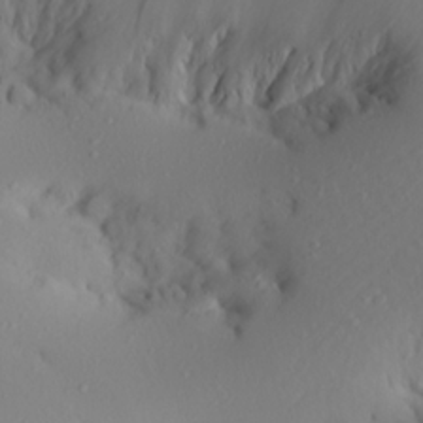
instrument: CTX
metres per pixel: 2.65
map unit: Aa
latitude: 21.1403
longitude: -146.6302
